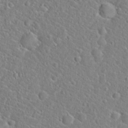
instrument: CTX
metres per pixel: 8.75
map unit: Hto
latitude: 20.8758
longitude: -45.1025
